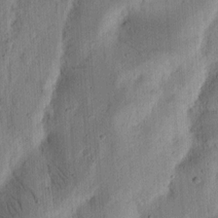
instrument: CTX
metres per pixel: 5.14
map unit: Ht
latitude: 14.6869
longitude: -74.3845
